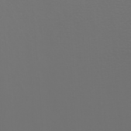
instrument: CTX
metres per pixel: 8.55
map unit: Htu
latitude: -0.8975
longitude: -77.8205
